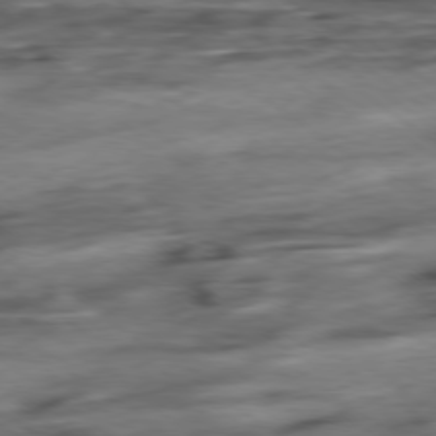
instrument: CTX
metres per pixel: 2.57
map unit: Hpe
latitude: -78.9919
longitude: -17.7450
